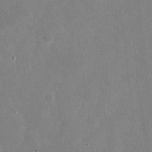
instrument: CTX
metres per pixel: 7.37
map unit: eHh
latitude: 7.8205
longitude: -68.8758
